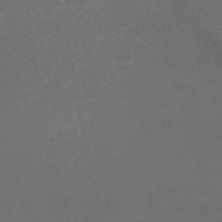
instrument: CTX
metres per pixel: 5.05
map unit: HNb
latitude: -49.4266
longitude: -43.4049
